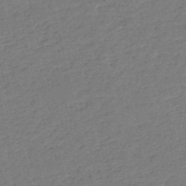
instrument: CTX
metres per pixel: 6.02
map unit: HNb
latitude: -53.9178
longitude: -39.6694
